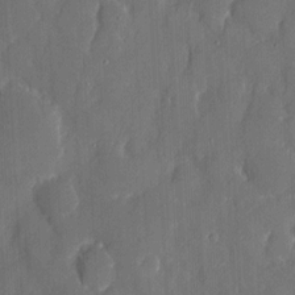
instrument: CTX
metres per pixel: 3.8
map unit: eHh
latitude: 6.6301
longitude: -69.0459
